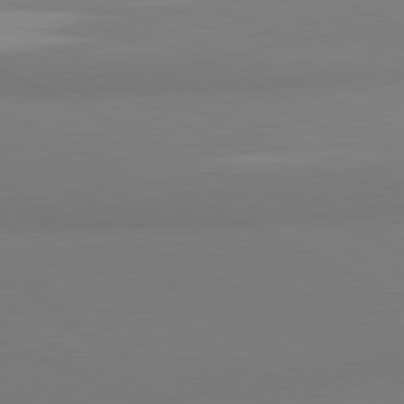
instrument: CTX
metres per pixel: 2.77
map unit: lApd
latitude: 81.3482
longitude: 178.7652
